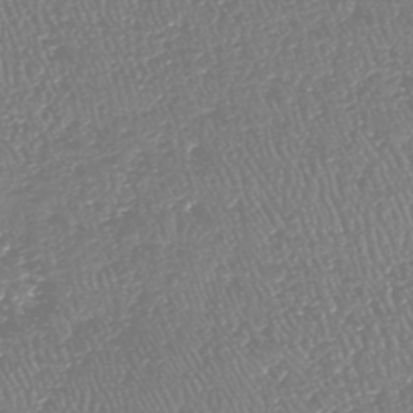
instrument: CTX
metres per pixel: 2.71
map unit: HNhu
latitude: -47.8989
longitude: 29.4454
